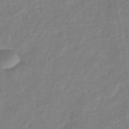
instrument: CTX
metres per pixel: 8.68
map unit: lHb
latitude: -42.9352
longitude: 80.6519
